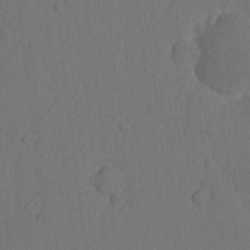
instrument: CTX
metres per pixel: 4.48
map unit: Nhu
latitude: -5.9367
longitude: -153.0459
